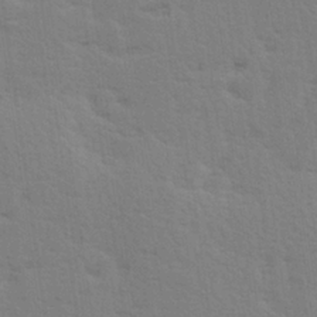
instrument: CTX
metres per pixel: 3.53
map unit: Hve
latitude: 26.5546
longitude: -94.1578
